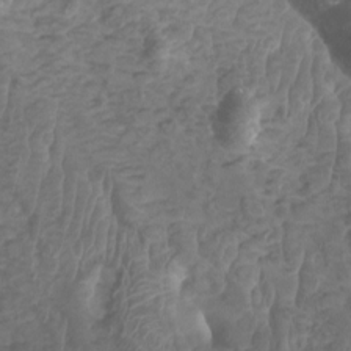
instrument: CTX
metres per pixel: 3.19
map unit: Htu
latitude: 3.7260
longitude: -20.7624
